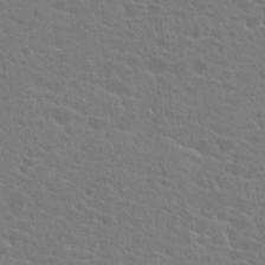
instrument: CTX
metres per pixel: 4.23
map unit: Hto
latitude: 22.7624
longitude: -39.7827
